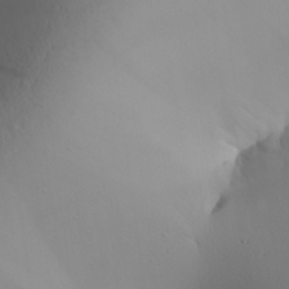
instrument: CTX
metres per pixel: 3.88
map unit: Aa
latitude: 25.4615
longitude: -144.5357
